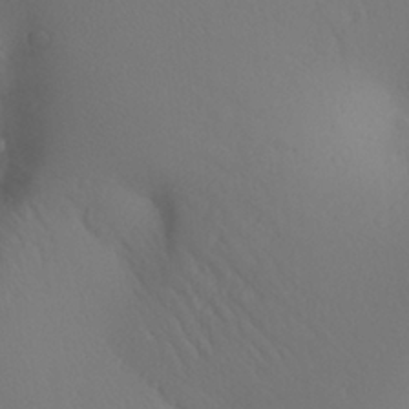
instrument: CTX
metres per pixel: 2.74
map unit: Aa
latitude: 26.1767
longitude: -147.7261
